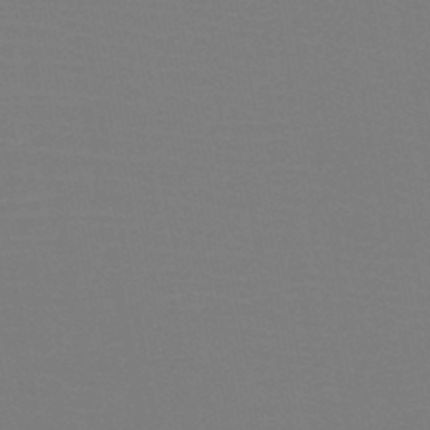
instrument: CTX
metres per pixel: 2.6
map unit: HNb
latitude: -46.8219
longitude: -43.0459
